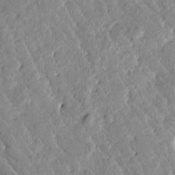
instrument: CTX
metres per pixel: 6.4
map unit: Htu
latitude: -0.6897
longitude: 175.5588
